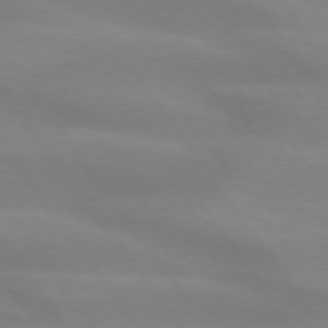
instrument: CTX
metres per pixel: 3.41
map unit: lApd
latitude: 74.2712
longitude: -49.2348
